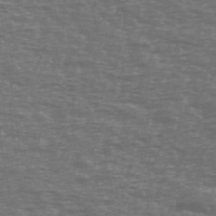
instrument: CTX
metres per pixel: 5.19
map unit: Ave
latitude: 39.2726
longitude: -113.1025
